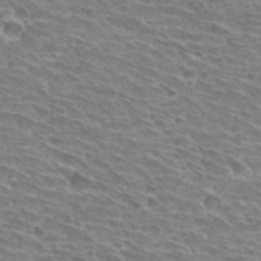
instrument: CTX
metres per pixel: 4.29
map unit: Hto
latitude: 30.9892
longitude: -42.0633
